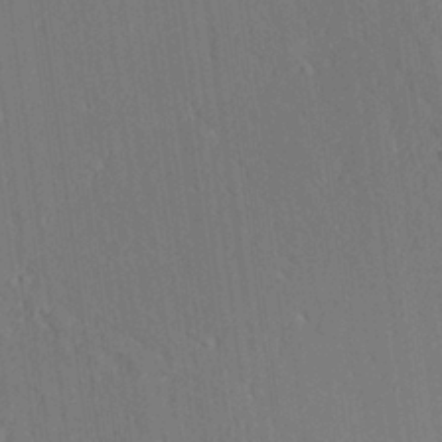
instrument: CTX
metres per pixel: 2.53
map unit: Aa
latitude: 26.1011
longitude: -137.7639
